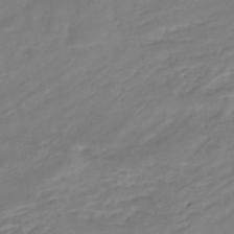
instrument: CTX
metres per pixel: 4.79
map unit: Nhe
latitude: -46.8975
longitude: 152.5762
